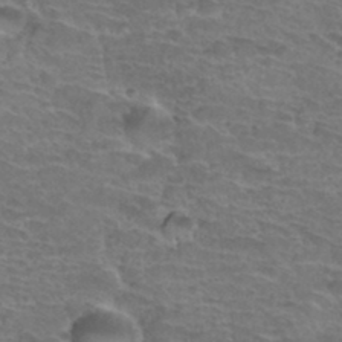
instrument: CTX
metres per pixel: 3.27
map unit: Hto
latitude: 35.2537
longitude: -44.2522
